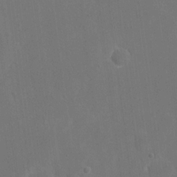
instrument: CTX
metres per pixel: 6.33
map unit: eHh
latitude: 19.3670
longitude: -67.6693
